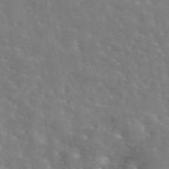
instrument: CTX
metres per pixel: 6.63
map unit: eAb
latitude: 45.1781
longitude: 117.2375
